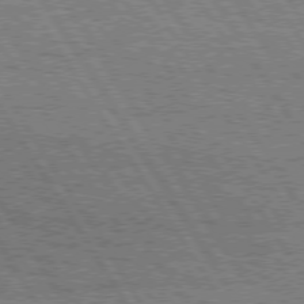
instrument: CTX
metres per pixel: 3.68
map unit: Hpe
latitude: 75.0836
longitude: -154.9325
